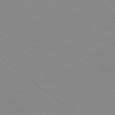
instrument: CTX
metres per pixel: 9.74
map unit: Ap
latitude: -78.8408
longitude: -64.8758
